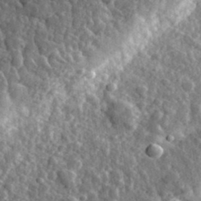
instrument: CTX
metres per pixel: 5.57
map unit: eHh
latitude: 35.0836
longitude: -80.2900
